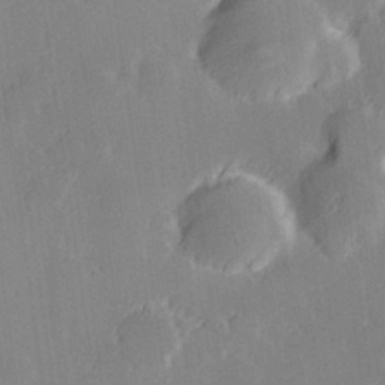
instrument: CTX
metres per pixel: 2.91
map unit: Hve
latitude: 28.1767
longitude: 145.2943
